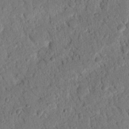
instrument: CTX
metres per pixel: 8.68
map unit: Nhu
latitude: 20.5735
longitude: -78.3090
